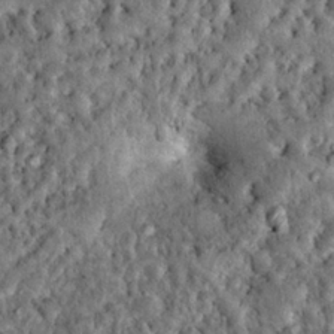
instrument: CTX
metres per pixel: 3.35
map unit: Hto
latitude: 15.8962
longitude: -35.4615
